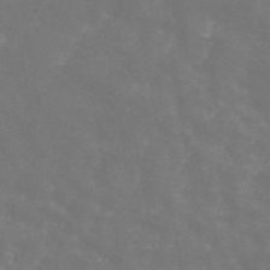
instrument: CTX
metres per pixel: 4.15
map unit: ANa
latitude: 44.8947
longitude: 26.0849
